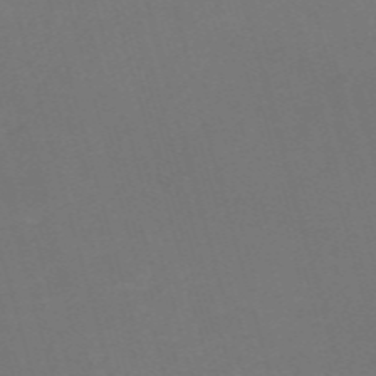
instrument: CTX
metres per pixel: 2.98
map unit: Nve
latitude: -59.0108
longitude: 58.5006
